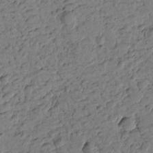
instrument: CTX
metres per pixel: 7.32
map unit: Htu
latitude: -1.1620
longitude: -176.2144
